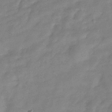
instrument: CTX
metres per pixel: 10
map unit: Hve
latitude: -32.4629
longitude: 92.5007
